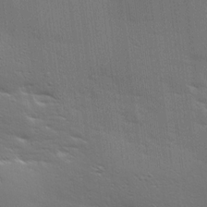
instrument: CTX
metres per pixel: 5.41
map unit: Ave
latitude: 17.4237
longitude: -138.4412
